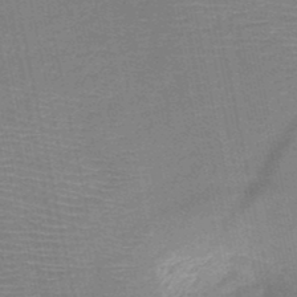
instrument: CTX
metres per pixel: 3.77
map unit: HNb
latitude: -49.7856
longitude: -42.4412
